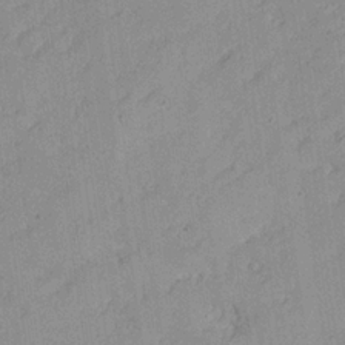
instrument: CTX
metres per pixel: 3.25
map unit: Nhu
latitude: 21.1970
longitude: -71.3859
